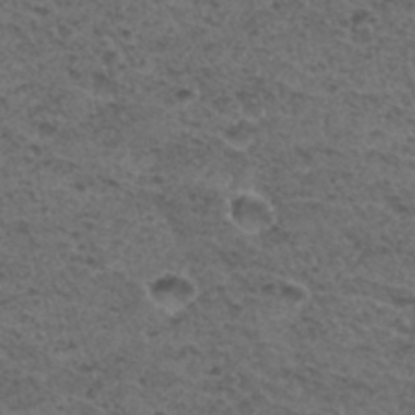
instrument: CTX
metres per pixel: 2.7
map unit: Hto
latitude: 32.8758
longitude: -47.8395
